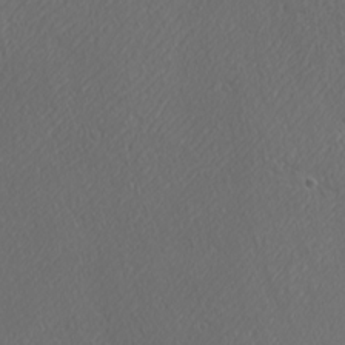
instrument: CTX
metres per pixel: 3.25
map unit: Ave
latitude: 21.9717
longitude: -136.8569
